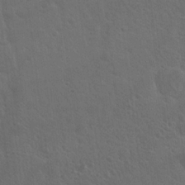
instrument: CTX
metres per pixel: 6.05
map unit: Hto
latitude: 19.4993
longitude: -54.0255
